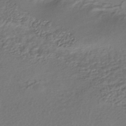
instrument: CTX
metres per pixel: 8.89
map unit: HNhu
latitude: -43.1431
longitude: 96.0283
